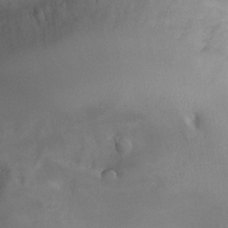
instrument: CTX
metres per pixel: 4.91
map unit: Nhu
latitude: -24.9353
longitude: -57.1403
